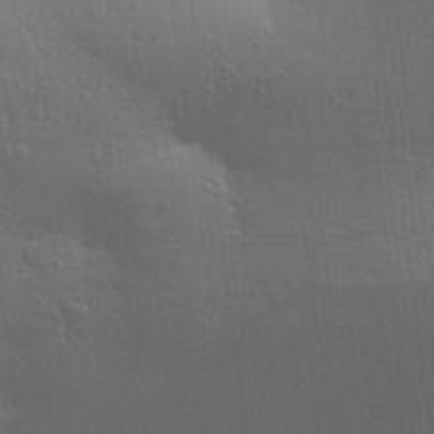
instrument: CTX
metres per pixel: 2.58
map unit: Aa
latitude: 31.2915
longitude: -133.4238
